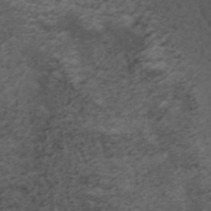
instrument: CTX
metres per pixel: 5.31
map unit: ANa
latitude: 35.6316
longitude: 13.9745
